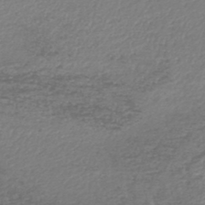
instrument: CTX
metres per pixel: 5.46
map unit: lHb
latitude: -45.9556
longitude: 68.1416
